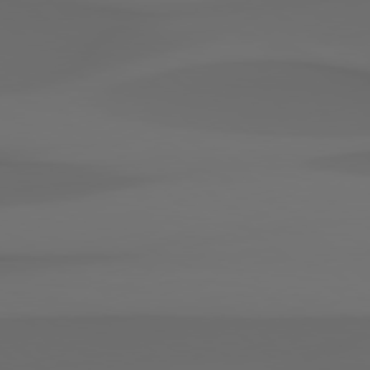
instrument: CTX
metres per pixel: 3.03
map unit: Hpe
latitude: 78.4790
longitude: -135.2726
